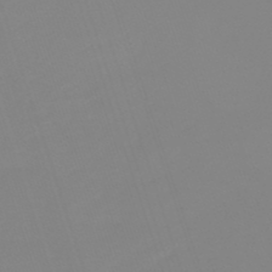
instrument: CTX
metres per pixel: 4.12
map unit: lHb
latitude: -49.2754
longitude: 82.0850
